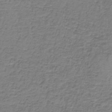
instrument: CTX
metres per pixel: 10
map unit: HNb
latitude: -36.8786
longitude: 53.8611
